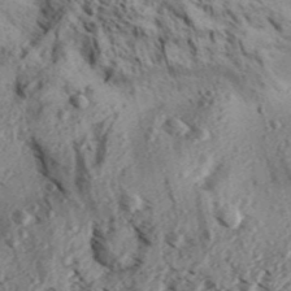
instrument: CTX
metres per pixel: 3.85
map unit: Aa
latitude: 31.3860
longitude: -136.9892
